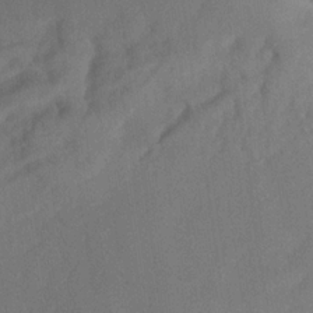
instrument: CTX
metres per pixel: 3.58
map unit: lHvf
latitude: 21.7072
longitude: 140.8597
